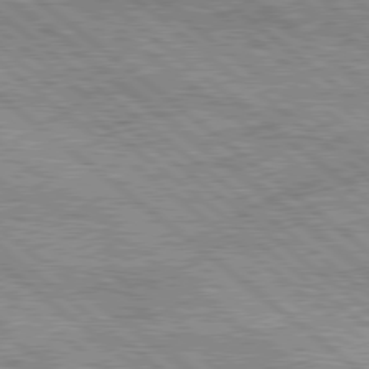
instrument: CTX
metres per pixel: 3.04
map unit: Hpe
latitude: 78.4790
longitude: -120.5924
